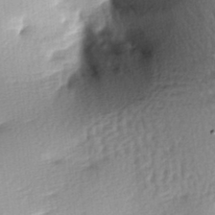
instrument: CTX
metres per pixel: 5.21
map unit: lAa
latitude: -7.5399
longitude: -126.2145
